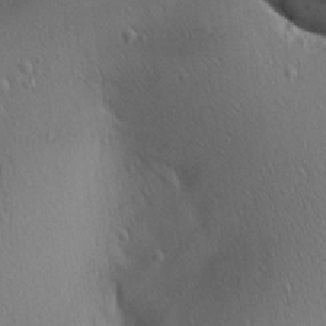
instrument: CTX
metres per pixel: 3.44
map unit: Aa
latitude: 21.5749
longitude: -139.4615
